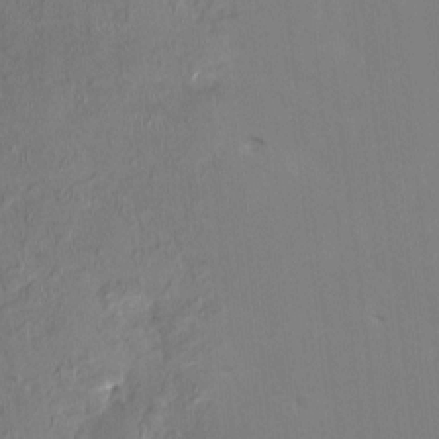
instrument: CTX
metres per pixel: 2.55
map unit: HNhu
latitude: 1.8961
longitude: -5.1592
